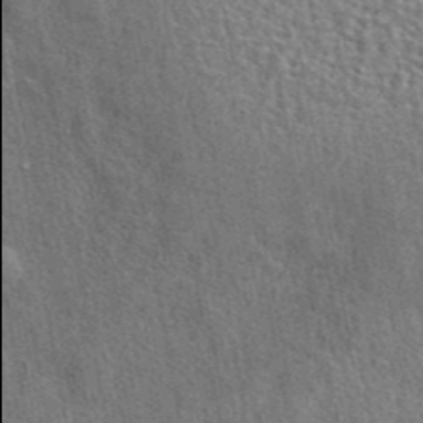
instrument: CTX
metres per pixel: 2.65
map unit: eAb
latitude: 43.8961
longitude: 110.0094
